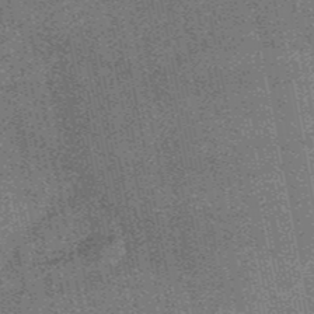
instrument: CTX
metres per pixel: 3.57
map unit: HNb
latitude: -52.1983
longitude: -42.5924
